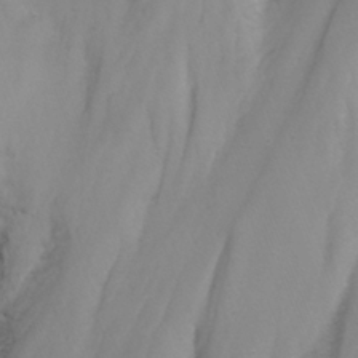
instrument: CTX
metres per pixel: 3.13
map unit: Nhu
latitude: -9.9556
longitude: -76.8758
